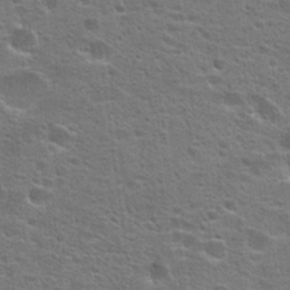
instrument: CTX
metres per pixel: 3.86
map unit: Hto
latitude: 23.4993
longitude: -46.8569
